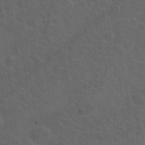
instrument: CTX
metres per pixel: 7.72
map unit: Hto
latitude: 19.2159
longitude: -54.0822
